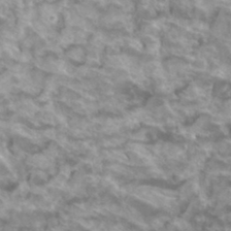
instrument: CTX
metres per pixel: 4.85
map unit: Hto
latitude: 34.0444
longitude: -43.7639
